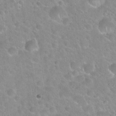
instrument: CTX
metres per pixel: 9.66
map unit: Hto
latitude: 21.7261
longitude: -52.6113
